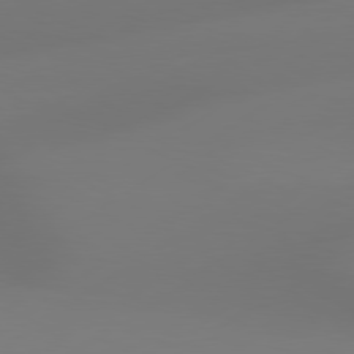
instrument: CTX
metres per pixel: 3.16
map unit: Hpe
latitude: 78.8191
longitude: -128.7813
